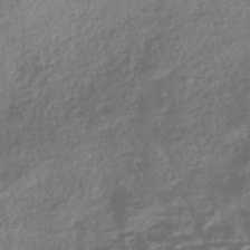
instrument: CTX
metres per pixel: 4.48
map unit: HNhu
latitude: -42.8974
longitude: 104.0283
